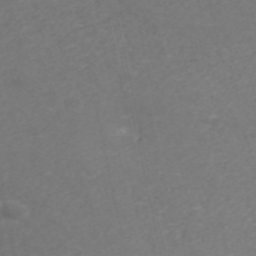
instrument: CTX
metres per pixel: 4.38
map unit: ANa
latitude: 40.7624
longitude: 25.2565
